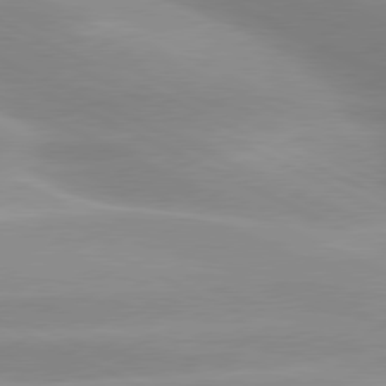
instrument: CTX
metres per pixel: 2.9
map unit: lApd
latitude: 79.8206
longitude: -121.1026
